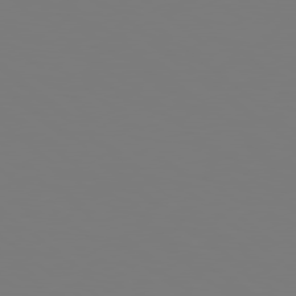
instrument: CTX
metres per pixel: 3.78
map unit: Hpe
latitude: 78.5924
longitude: -163.8584
